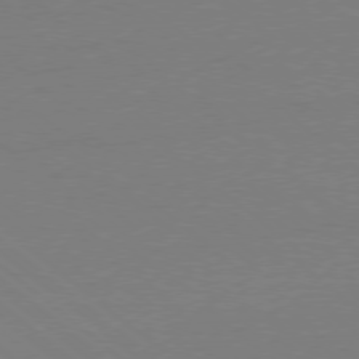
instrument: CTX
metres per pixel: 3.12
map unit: Ap
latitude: -78.6896
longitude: -99.4237
